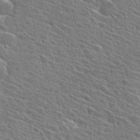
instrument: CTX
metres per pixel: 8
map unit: Hto
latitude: 27.4049
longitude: -45.4993
